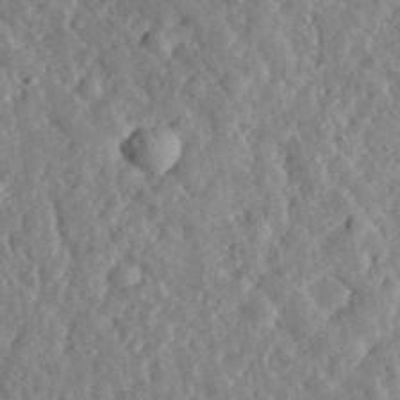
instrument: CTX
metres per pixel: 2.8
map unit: eHh
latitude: 34.7813
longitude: -78.8758
